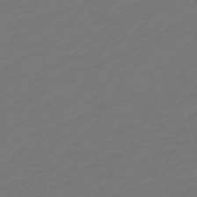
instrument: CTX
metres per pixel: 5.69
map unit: HNb
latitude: -47.0864
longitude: 51.8989
